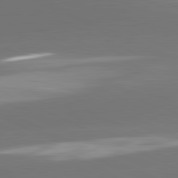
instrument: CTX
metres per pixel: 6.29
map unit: lApd
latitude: 81.8016
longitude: -164.4412
